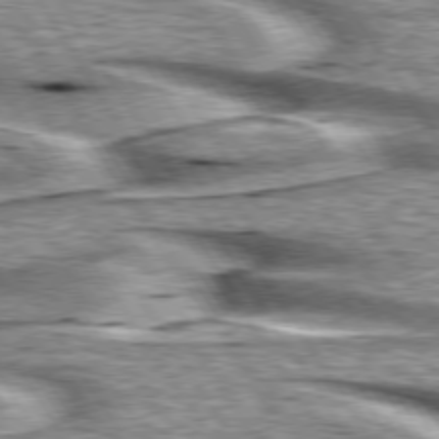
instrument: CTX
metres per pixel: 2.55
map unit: lApd
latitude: 76.0822
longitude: -59.7639
